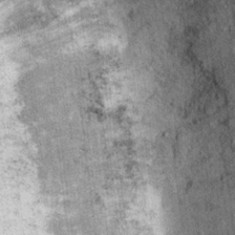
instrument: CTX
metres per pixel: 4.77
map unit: Ht
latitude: 11.7639
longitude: -38.2900
